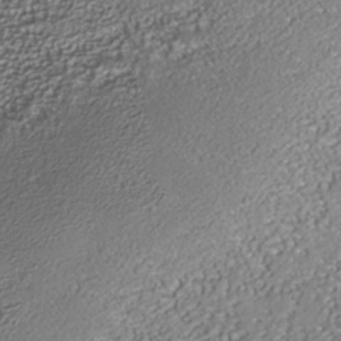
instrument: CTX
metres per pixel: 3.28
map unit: Nhe
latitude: -37.9178
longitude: -89.1404
